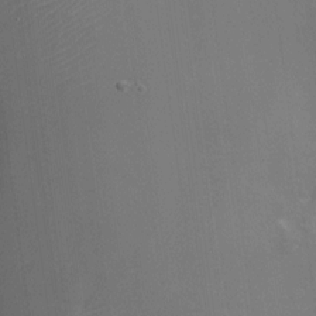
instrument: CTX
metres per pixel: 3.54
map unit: Nhu
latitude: -23.7667
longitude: -72.7813
